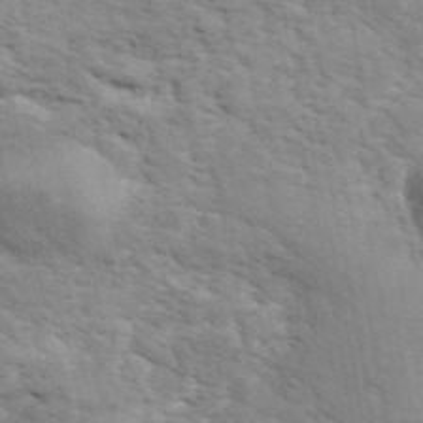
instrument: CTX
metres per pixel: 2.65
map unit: ANa
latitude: 43.0836
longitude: 46.8219
